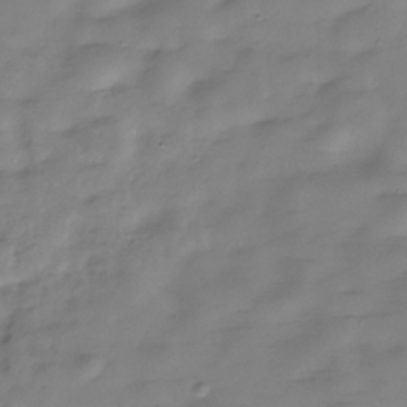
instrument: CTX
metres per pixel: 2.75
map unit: Hve
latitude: -30.2550
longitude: 90.8975
